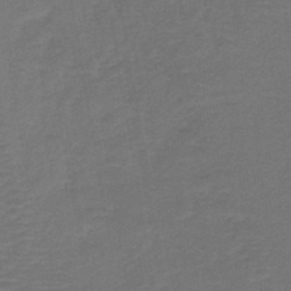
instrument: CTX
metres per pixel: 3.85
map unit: HNb
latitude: -42.6329
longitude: 51.3132
